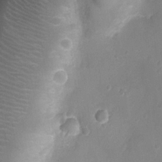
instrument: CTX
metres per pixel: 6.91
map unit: Ht
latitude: -3.4265
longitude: -19.4426
